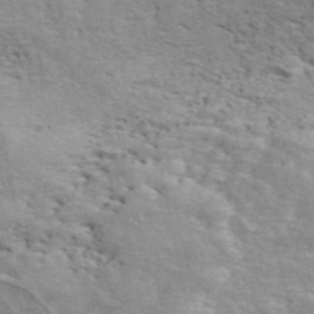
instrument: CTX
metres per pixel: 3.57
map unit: ANa
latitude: 48.3656
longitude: -75.6883
